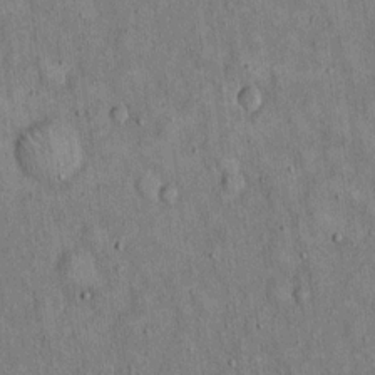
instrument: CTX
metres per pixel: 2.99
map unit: Hto
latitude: 14.7247
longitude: -58.9136
